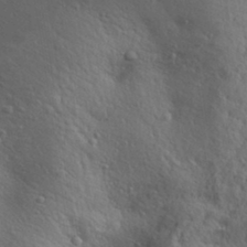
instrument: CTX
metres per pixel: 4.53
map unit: Aa
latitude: 31.5371
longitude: -145.1970
